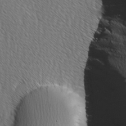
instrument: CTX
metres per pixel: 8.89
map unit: Ave
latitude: 8.8002
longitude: -105.8206
